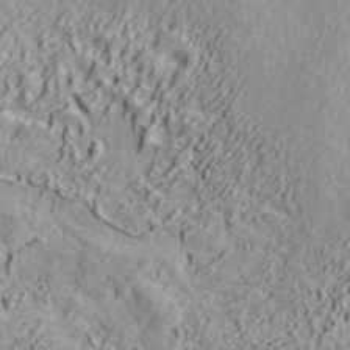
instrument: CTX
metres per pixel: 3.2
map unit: ANa
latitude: 40.5734
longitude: 20.3306
